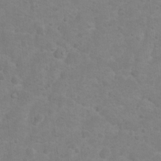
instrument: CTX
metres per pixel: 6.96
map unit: Nhu
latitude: 9.4238
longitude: -22.4790
